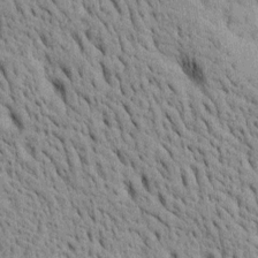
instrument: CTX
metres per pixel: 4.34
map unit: Htu
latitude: -4.1416
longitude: 152.5573
